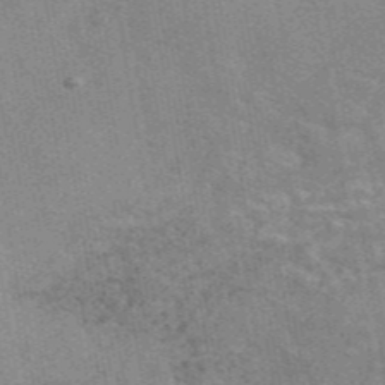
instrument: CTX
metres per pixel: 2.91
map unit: eAb
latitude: 47.1404
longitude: 114.5762
